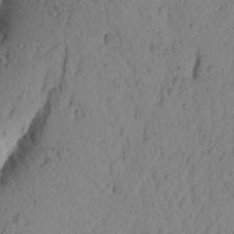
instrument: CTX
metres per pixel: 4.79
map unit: Aa
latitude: 23.3293
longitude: -149.2159
